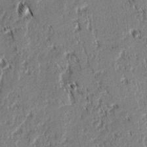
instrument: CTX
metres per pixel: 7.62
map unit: lAvf
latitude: 2.1200
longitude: -105.9150
